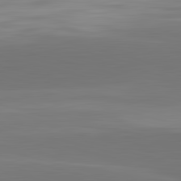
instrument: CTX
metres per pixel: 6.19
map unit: lApd
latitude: 83.5560
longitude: -133.4993
